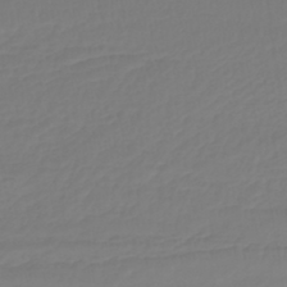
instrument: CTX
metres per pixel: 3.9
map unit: lHb
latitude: -43.0486
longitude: 60.4818
